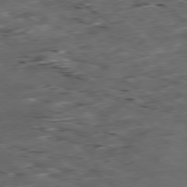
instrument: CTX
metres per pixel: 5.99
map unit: Ap
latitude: -79.3131
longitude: -56.9513
